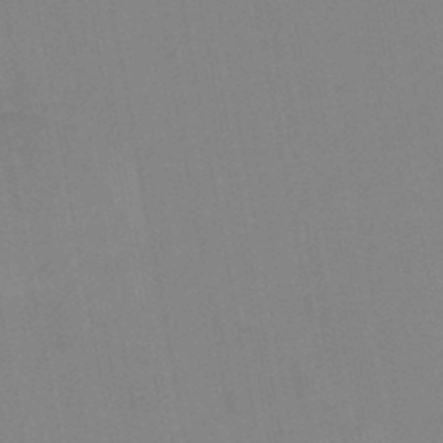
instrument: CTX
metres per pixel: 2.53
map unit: lHb
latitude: -45.2754
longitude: 72.7652
